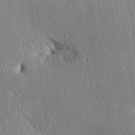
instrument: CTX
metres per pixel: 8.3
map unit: Aa
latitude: 31.9151
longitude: -144.6301
